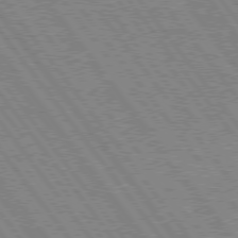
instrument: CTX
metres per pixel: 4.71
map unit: Hpe
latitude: 75.4426
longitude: -149.2537
